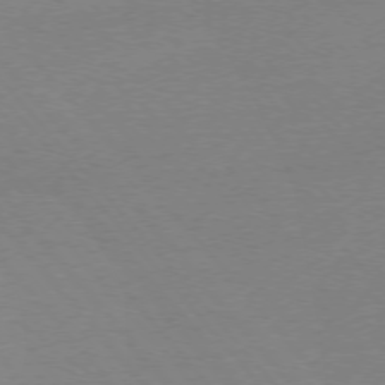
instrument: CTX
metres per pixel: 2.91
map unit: Ap
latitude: -76.4629
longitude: -60.1578
